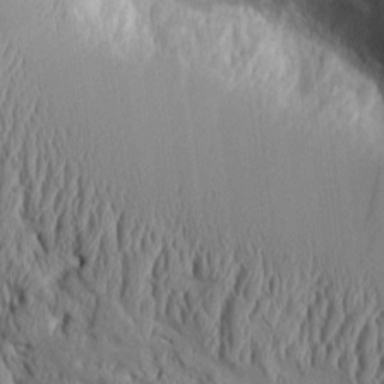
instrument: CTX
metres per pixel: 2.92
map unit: Aa
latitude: 9.6883
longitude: -129.9528
